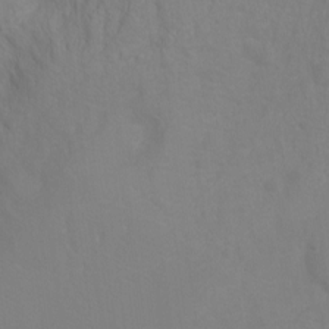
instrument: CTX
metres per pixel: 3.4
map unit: Ht
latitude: -4.8975
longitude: -28.9136
